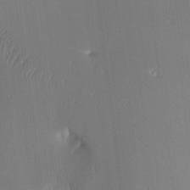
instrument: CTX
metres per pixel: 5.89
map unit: lAa
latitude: 4.2711
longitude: -111.7450
